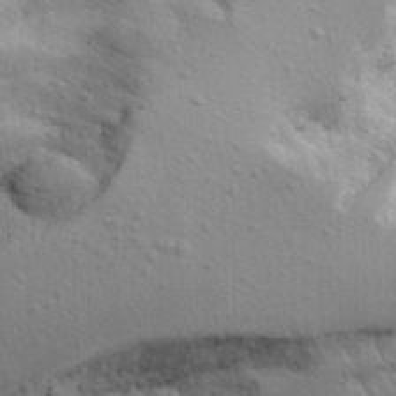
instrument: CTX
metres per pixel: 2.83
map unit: Aa
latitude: 17.9717
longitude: -125.9150
